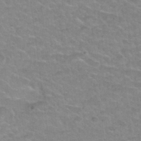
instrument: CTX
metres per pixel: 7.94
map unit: Hto
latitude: 32.7057
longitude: -50.2333
